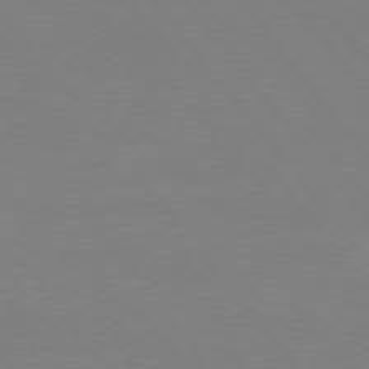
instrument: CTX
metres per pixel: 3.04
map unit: Hpe
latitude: 75.6883
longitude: -140.9135
